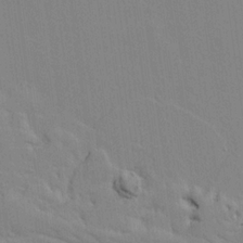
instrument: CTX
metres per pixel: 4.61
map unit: lAvf
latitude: 16.6491
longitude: -127.2348
